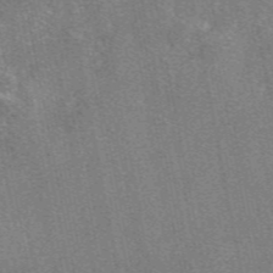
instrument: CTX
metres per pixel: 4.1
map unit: eAb
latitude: 48.0633
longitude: 108.2928
